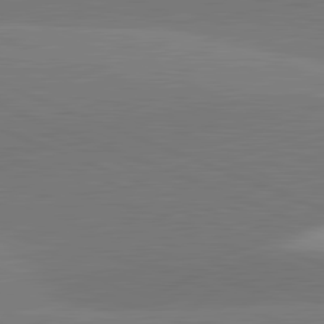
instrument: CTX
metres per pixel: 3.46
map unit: lApd
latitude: 82.1955
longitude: 138.1417
